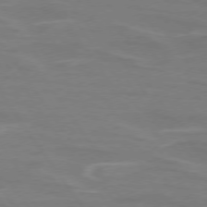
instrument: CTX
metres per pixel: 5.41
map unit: lApd
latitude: 74.7624
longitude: -61.7449
